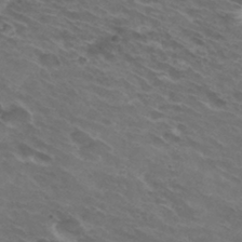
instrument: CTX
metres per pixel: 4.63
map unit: Hto
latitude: 32.0255
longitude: -43.7072
